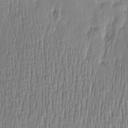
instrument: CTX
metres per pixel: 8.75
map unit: Htu
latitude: -5.6910
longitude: 174.4628
